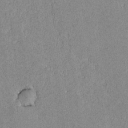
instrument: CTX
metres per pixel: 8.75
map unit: lAvf
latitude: -8.7085
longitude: -112.8380
